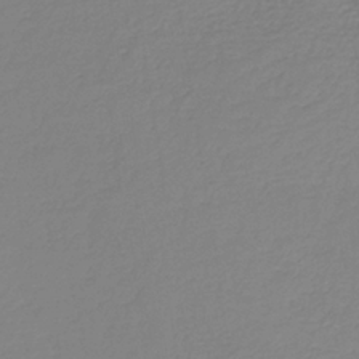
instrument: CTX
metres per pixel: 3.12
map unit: HNb
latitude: -35.7100
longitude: 51.3321
